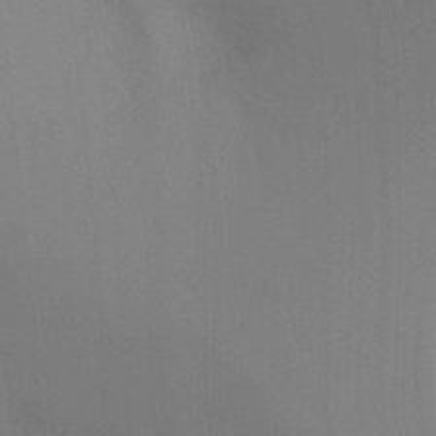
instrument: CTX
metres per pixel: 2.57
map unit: Ht
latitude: -8.6518
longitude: -31.4427
